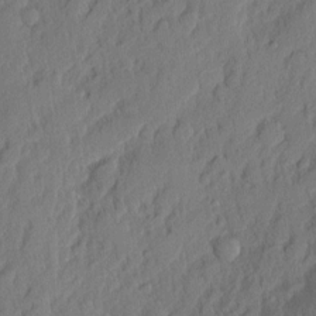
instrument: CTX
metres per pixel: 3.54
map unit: eHh
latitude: 5.2915
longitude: -76.7624
